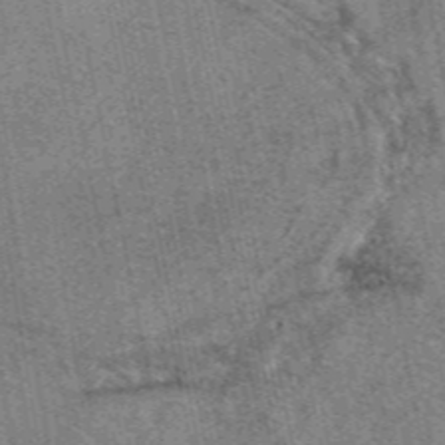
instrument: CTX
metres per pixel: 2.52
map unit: eAb
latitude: 48.6490
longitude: 104.7274
